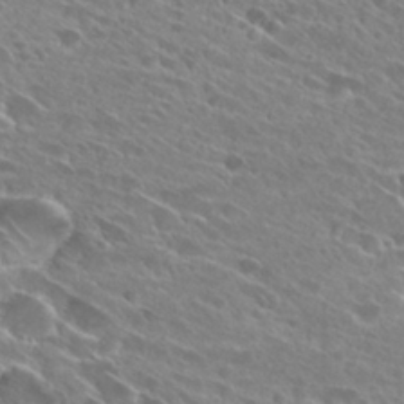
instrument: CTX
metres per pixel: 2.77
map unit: Hto
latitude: 28.1011
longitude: -43.6883
